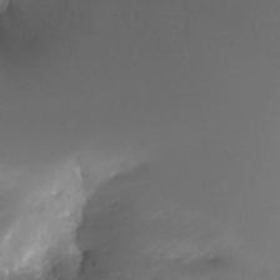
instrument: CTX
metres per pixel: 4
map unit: Nhe
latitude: -32.8975
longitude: -115.6693
